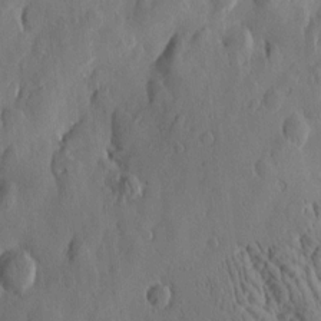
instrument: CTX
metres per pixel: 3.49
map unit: Htu
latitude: -0.1984
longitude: -177.1970
